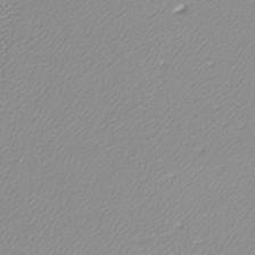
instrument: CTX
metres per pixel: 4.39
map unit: lHb
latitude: -40.1983
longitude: 64.6141
